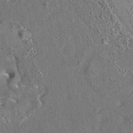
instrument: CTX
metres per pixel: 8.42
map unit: eAb
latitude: 35.4426
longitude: 113.5588
